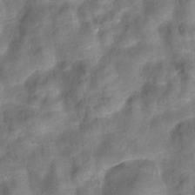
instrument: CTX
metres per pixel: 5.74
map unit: Hto
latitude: 6.6679
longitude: -31.7639
